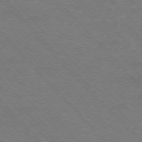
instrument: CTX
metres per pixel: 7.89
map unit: Hpe
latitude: -76.3684
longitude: -12.5168
